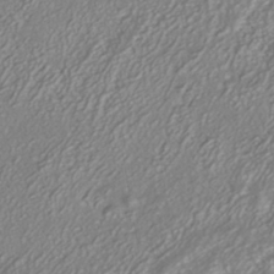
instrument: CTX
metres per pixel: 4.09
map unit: HNhu
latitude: -40.8975
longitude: 108.1228
